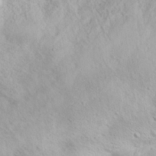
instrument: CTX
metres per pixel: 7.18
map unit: eHh
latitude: 31.3482
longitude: -59.4804
